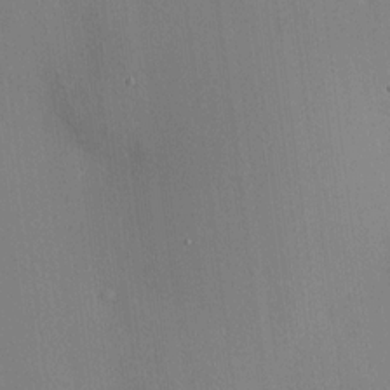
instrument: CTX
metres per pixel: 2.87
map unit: HNhu
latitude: 13.0837
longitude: 12.0850
